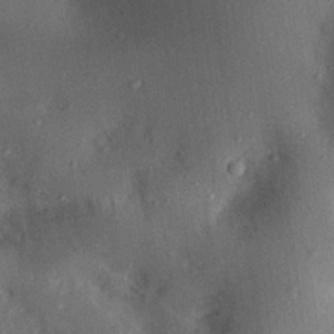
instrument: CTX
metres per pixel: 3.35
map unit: Aa
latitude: 28.7813
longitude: -145.4993
